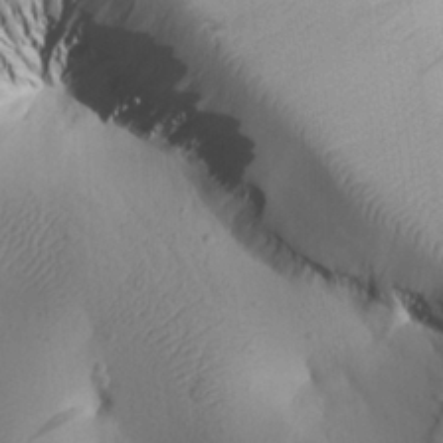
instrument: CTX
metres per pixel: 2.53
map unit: Aa
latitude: 25.8016
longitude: -143.5938
